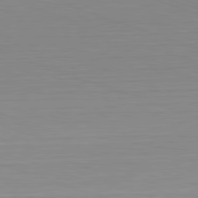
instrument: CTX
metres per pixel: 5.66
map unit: Hpe
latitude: -82.7841
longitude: 7.3509
